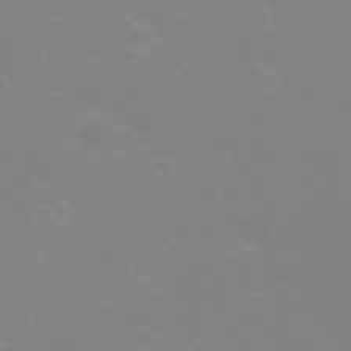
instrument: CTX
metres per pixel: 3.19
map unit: eHh
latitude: -2.6518
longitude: -75.6883
